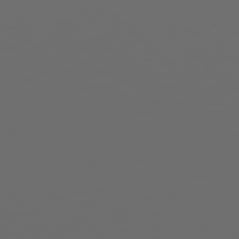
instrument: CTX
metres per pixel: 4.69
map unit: lApd
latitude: 78.9136
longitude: 176.1606
